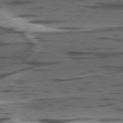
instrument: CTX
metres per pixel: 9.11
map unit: lApd
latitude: 78.6680
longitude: -49.6883
